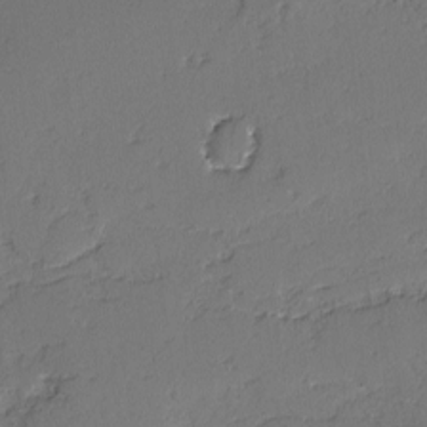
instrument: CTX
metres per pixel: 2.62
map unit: lAvf
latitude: -3.2564
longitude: -107.6505
